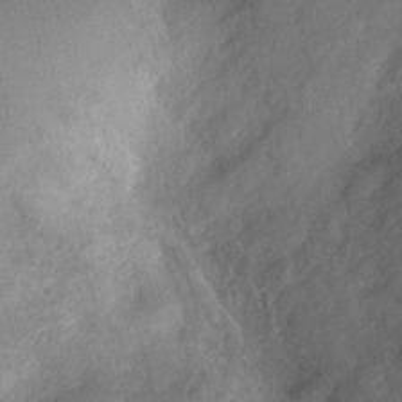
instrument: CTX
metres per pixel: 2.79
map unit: Nhu
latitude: 3.8394
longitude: -16.4034
